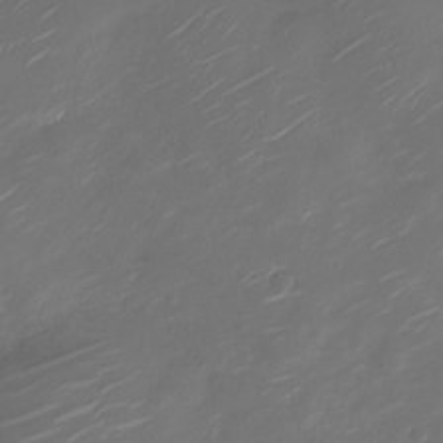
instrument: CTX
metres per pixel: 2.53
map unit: Nve
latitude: -20.1605
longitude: 105.0108
